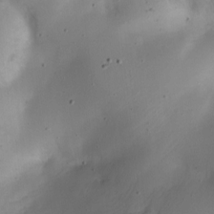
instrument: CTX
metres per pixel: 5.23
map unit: Nhe
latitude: -19.5966
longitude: 144.7085
